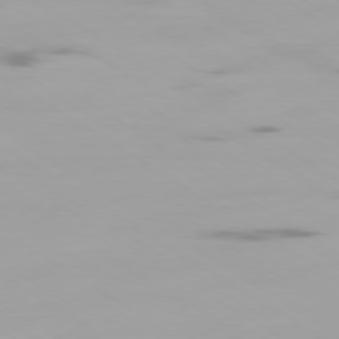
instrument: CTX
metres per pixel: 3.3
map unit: Ap
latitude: -79.5588
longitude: -102.3089
